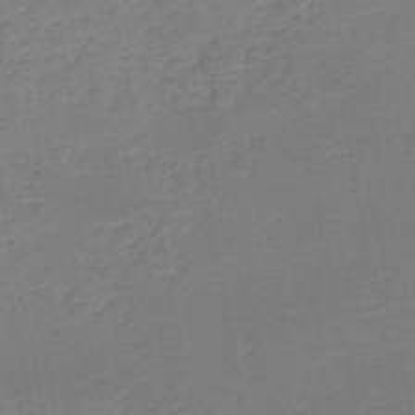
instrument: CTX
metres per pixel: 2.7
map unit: HNb
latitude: -50.3306
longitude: -48.5924
